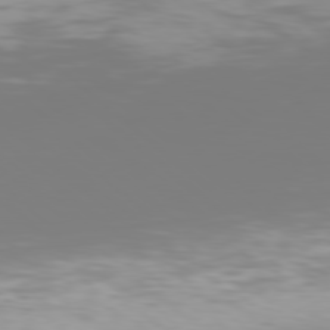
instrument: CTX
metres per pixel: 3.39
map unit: Hpe
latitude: 77.9339
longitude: -135.4993
